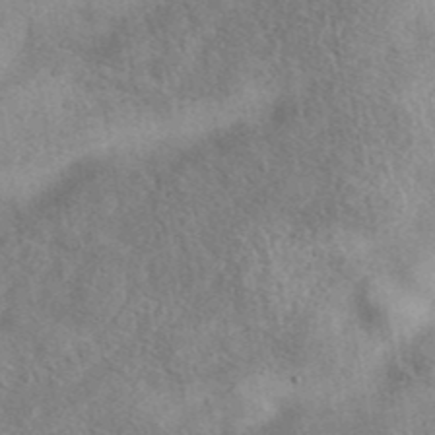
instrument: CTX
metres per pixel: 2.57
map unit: eAb
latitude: 41.3481
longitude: 102.7841
